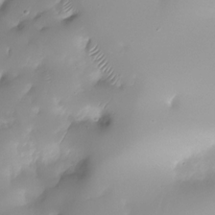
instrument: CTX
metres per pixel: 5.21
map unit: Nhu
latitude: -28.2740
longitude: -59.5182
